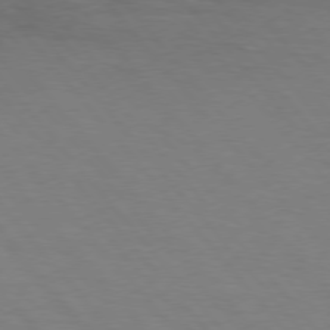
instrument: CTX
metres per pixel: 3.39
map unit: Hpe
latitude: 75.9717
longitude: -134.5357
